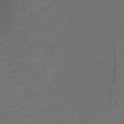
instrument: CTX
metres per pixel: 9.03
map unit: Ht
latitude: -3.2375
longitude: -61.2348
